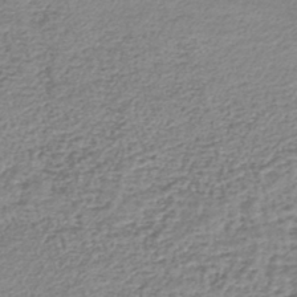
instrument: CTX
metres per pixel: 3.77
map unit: lHb
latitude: -42.5573
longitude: 72.8975
